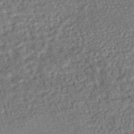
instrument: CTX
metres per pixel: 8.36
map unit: HNhu
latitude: -47.8422
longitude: 99.6344
